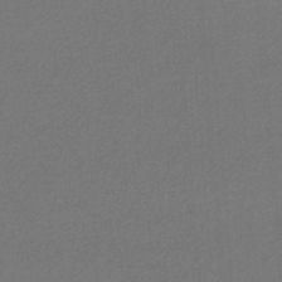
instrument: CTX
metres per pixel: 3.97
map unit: eHb
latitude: -32.4440
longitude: 69.6910
